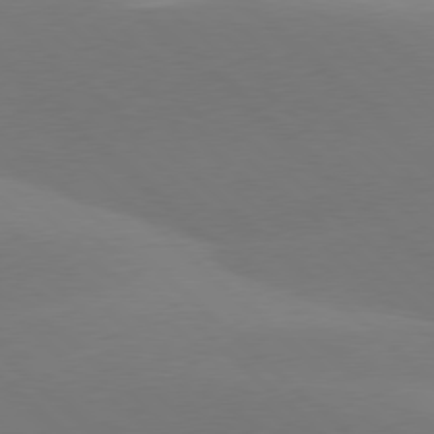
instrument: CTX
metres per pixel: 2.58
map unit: lApd
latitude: 77.8583
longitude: -51.7071
